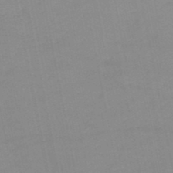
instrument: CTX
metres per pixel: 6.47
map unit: HNb
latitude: -49.7667
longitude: -40.3656
